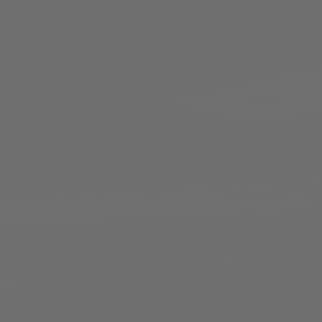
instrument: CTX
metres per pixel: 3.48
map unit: lApd
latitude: 83.7449
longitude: -129.9150
